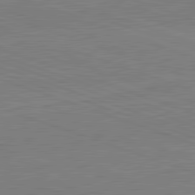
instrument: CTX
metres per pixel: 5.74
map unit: lApd
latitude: 82.2333
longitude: -159.3293
